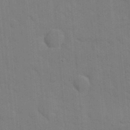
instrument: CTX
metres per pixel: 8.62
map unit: eHh
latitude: 19.0269
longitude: -64.0633
